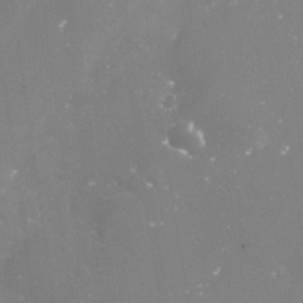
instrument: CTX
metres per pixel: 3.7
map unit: Nve
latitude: -17.5588
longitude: -59.4049
